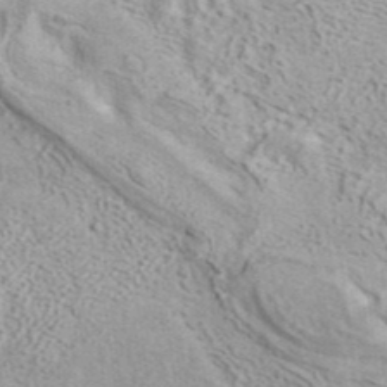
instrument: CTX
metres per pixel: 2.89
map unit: ANa
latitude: 41.6882
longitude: 17.9367
